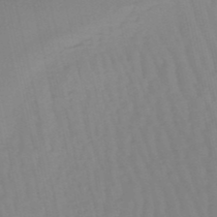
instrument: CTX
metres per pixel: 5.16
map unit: lHb
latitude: -49.2943
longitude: 76.5007
